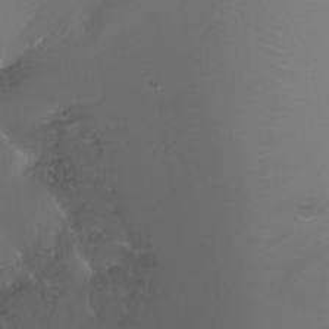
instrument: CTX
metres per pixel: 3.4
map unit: Ht
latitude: -12.8219
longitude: -44.3845
